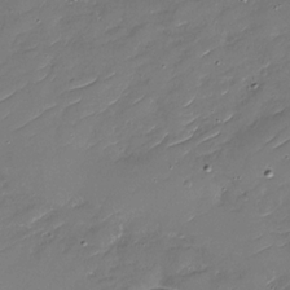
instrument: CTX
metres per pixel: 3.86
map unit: Nhu
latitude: -30.1039
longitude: -73.1781
